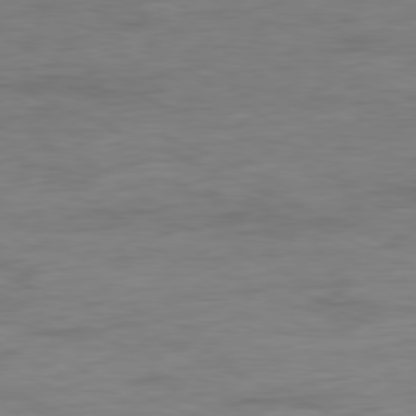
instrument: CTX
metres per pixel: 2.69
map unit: Ap
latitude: -80.3684
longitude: -92.1011
